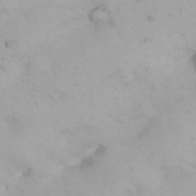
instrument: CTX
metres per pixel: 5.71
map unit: Nhu
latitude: 25.9339
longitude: -69.8206
